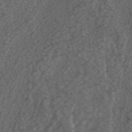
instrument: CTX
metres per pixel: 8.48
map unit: ANa
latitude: 43.4993
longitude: 29.8233
